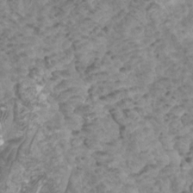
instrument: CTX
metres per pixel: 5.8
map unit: Htu
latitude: 3.7827
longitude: -21.0081
